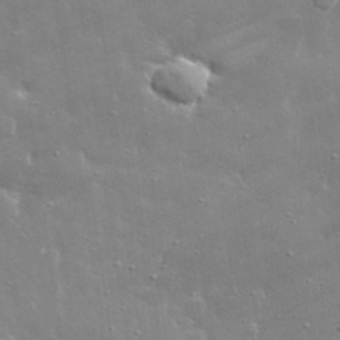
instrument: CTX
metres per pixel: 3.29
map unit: lHvf
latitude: 32.4223
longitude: -93.4993
